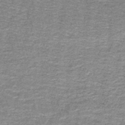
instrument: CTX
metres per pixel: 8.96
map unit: lHb
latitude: -42.9919
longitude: 55.9178
